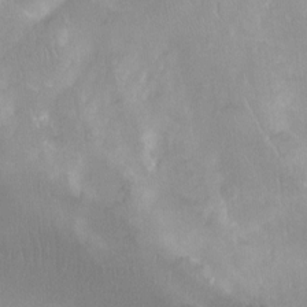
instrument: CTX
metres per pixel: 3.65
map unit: Nhu
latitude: -11.9745
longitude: -40.6301
